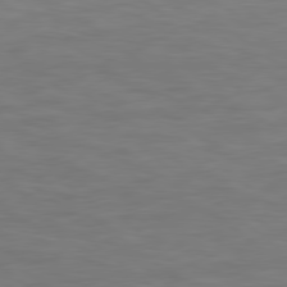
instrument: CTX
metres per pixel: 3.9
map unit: Hpe
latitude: 79.1026
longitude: -162.3657
